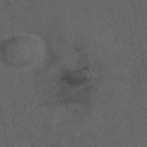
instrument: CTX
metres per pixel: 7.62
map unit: eAb
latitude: 43.6316
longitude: 106.6708
